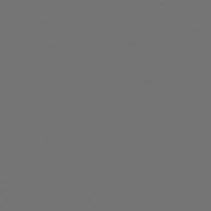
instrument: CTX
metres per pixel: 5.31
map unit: Hpe
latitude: -73.3887
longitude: 4.3306
